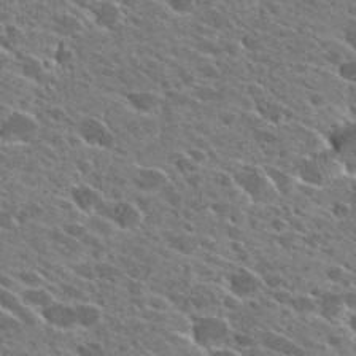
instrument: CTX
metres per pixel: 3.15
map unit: Hto
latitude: 27.4804
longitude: -42.9325
